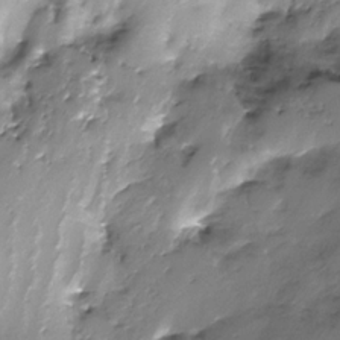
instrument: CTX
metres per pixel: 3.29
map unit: Nhe
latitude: -31.7477
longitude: -92.8380
